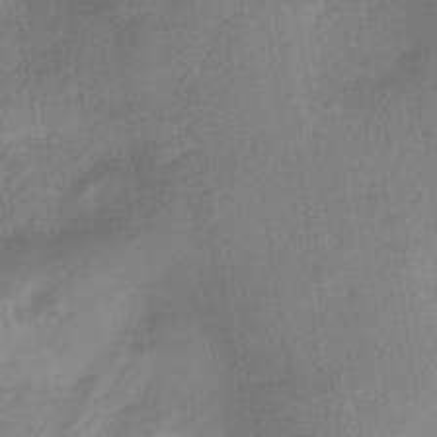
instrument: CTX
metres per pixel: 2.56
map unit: lHb
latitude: -37.2942
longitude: 73.7855
